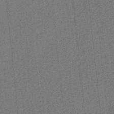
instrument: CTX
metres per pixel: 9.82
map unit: eHb
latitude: -31.6533
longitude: 73.5588
